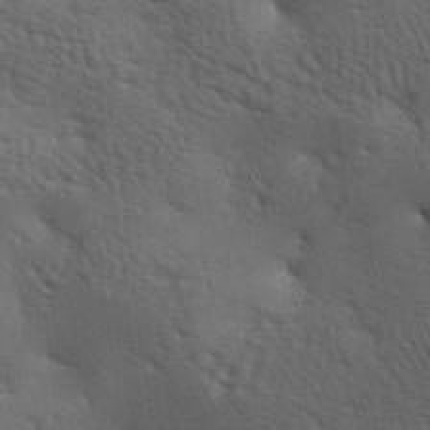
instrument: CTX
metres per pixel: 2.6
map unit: lAa
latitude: -7.3887
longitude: -125.4993
